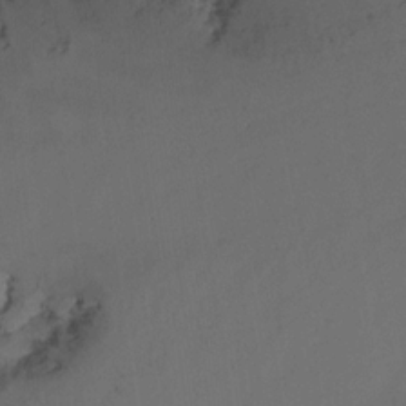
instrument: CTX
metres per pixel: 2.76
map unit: Nhu
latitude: -14.7086
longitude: -57.4993
